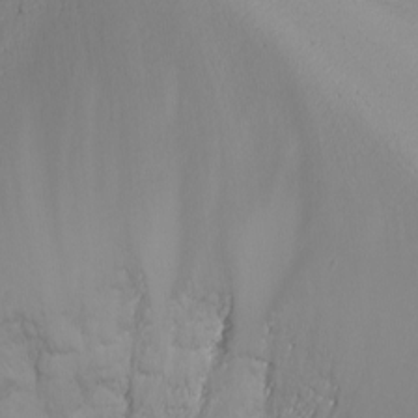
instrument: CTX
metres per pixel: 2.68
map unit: Nhu
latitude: -8.4251
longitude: -83.3859
